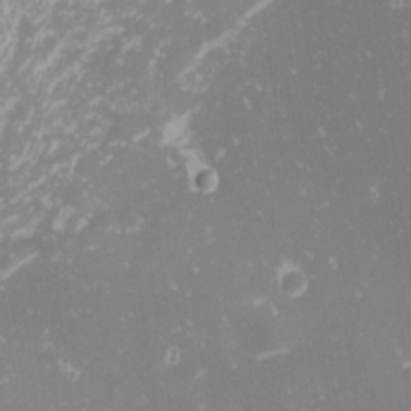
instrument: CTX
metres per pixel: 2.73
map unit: Nhu
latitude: -1.4455
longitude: -81.0269
